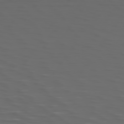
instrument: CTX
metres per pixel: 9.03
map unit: Hpe
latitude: 74.8380
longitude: -126.0633
